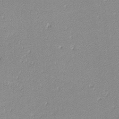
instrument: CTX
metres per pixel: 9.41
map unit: lHvf
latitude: -12.4440
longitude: -103.5938
